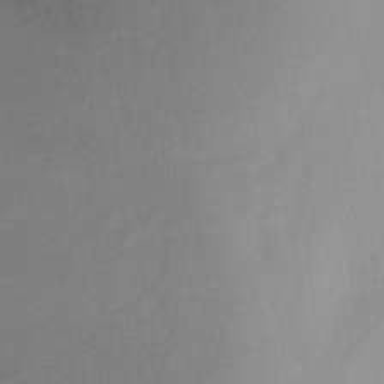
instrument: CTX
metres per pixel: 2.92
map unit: Nhu
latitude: -8.2550
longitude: -42.4034
